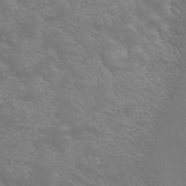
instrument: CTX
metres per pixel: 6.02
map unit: ANa
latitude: 43.1025
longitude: 14.3118
